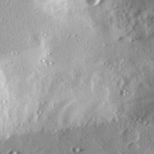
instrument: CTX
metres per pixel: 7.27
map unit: eHh
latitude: 23.2159
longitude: -89.6694
